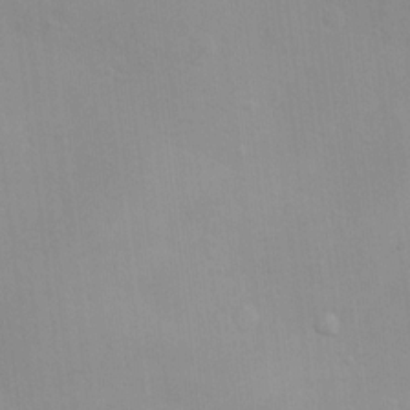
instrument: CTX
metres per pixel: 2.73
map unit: Ht
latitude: 5.6883
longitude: -28.9891
